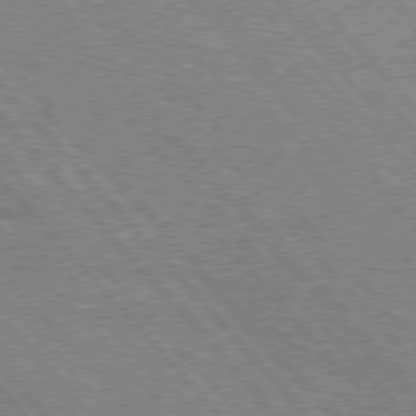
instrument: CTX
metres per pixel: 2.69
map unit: Hpe
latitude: 75.8205
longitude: -151.0458
